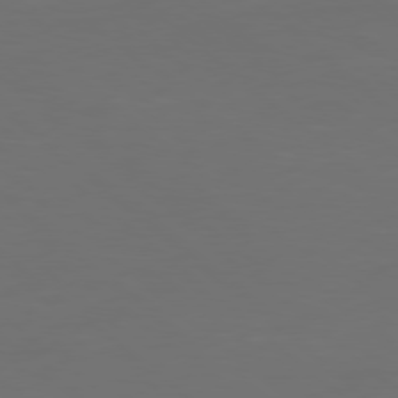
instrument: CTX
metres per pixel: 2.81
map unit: Ap
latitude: -79.4076
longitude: -61.7638
